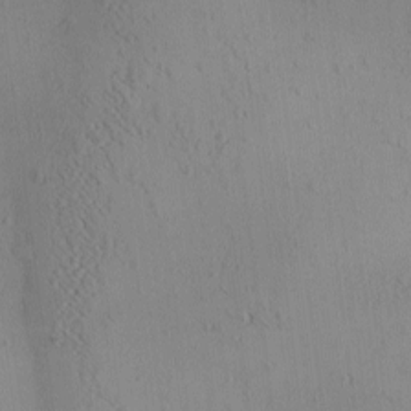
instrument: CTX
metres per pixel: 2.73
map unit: Ave
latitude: -9.4643
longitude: -122.0633
